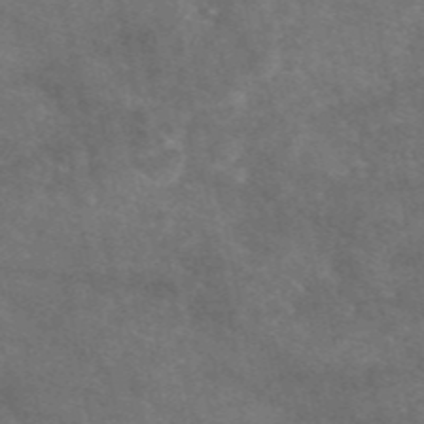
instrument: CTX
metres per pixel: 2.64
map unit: eAb
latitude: 47.0081
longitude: 119.7667
